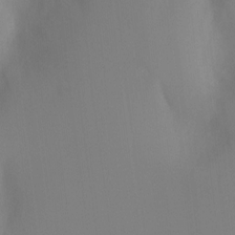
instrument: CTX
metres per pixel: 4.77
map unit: Hto
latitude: -8.4818
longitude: -48.8380
